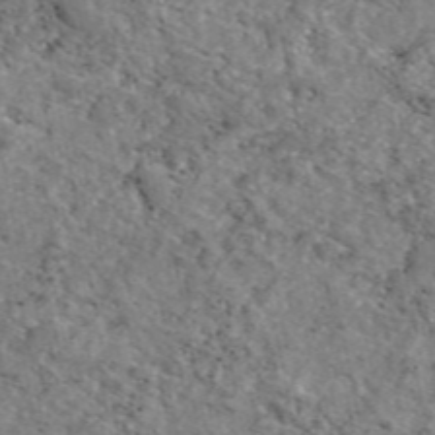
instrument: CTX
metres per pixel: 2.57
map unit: eAb
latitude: 49.3671
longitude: 111.8989
